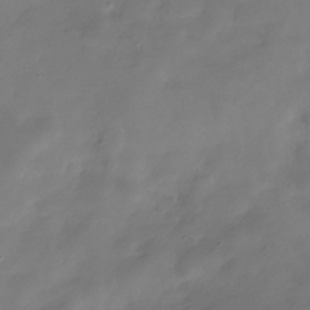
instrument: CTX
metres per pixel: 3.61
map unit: Hve
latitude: -31.7288
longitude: 94.7463
